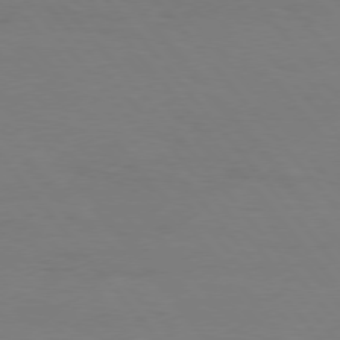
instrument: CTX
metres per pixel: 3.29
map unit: Hpe
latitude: 75.9906
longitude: -141.2348
